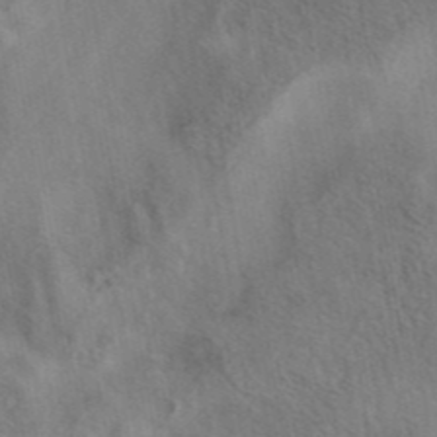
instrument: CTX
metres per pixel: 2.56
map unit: eAb
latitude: 42.2334
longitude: 110.9163
